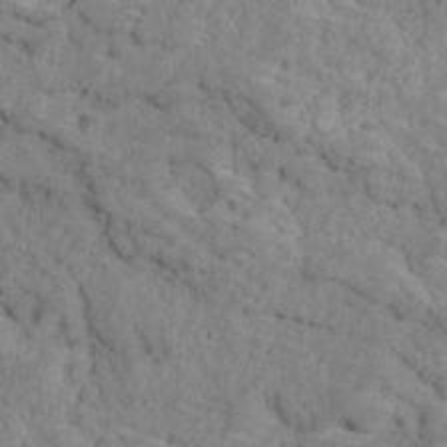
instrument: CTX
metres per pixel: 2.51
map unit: Ave
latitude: 18.5734
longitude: -135.2348
